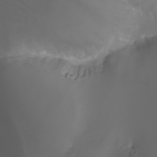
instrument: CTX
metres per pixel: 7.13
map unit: Htu
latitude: -5.1809
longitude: -89.6505
